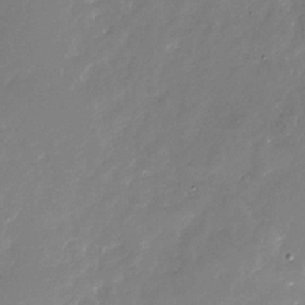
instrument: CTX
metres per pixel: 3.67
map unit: Nhu
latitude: -27.2375
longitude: -73.8584
